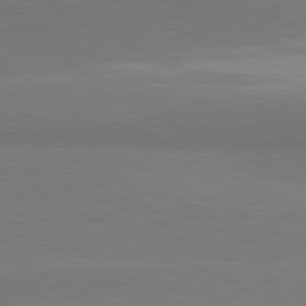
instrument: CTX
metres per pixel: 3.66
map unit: lApd
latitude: 81.7261
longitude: 158.1794
